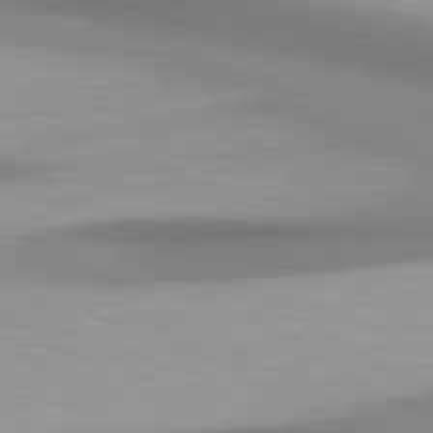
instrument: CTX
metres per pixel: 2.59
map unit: lApd
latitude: 80.7813
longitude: 175.1053
